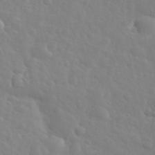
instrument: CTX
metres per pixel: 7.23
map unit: eHh
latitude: 35.6505
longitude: -60.1766
